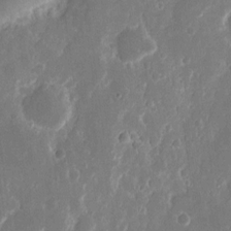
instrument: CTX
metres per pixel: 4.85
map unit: eHh
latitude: 12.4790
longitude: -71.8772
